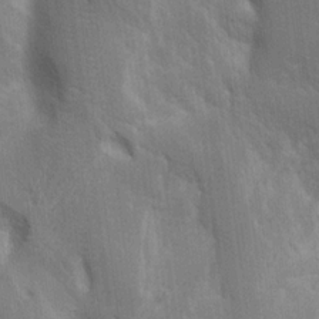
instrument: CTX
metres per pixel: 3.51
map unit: Aa
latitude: 16.0255
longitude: -149.1592
